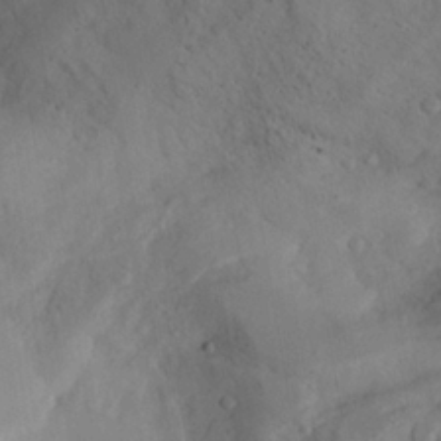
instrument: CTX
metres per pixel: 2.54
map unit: Aa
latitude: 23.5371
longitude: -131.8584
